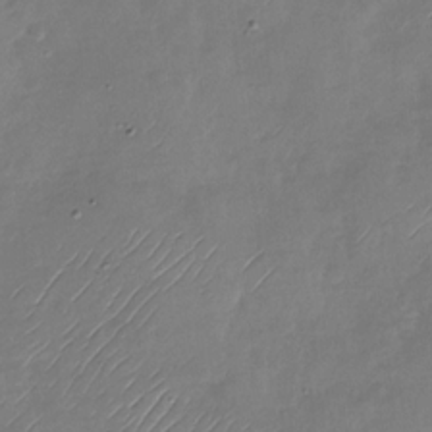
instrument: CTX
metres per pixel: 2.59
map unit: Nhu
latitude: -28.6330
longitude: -58.5357
